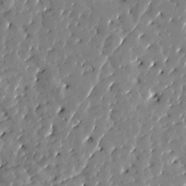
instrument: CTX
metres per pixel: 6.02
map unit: Htu
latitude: 0.7813
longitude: 179.7666
